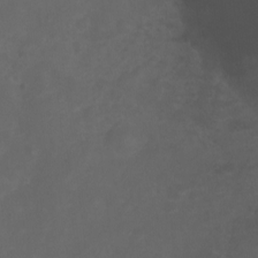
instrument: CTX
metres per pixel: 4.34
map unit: Ht
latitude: 1.8961
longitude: -22.8947
